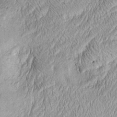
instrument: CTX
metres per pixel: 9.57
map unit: Htu
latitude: -4.8786
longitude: 159.0864
